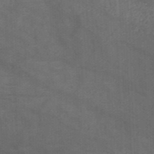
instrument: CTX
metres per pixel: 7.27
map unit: HNb
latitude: -45.8989
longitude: -45.8583
